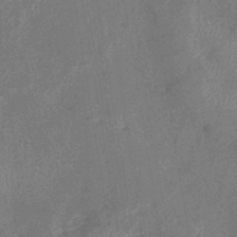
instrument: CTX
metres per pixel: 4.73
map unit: eHb
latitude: -39.0109
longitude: 77.3888
